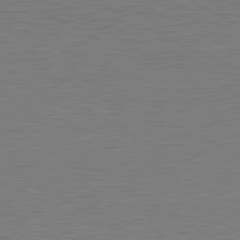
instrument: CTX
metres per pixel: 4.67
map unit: lApd
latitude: 81.3482
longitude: 151.3699
